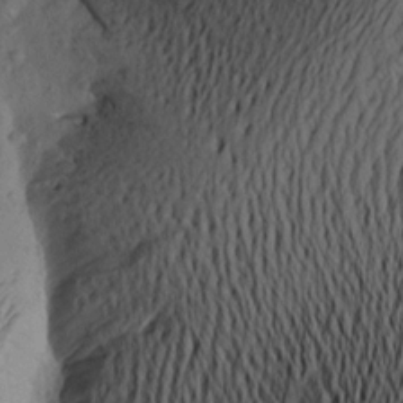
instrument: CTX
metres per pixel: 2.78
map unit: Aa
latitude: 17.4237
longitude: -144.6490
